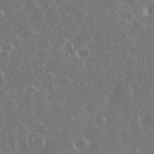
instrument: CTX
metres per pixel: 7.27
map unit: eHh
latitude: 34.3278
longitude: -60.8758
